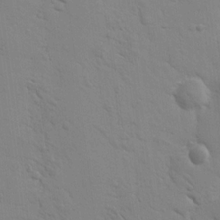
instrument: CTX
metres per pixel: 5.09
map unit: Nhu
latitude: 16.6868
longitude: -78.5546
